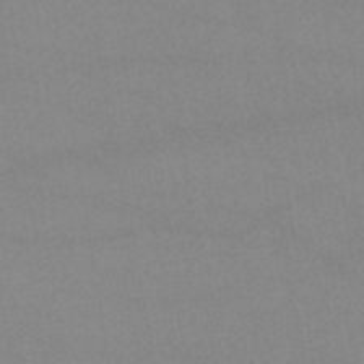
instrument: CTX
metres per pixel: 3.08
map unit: lHb
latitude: -42.0472
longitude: 66.8597
